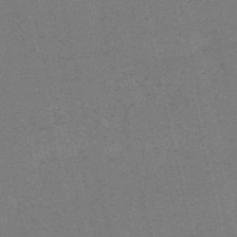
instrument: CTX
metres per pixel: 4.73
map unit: HNb
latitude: -55.6155
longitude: -42.1200
